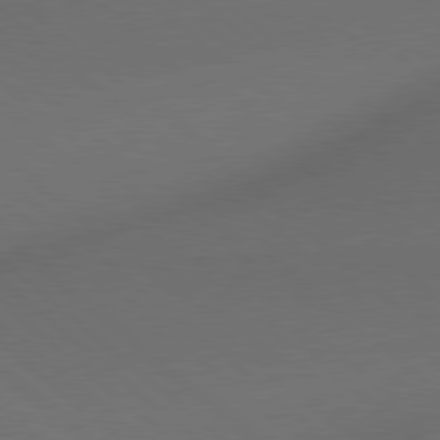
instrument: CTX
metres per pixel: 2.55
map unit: lApd
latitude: 78.5168
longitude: -177.8961
